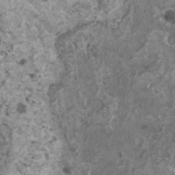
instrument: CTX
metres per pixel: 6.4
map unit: HNhu
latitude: 1.2159
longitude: 4.5196
